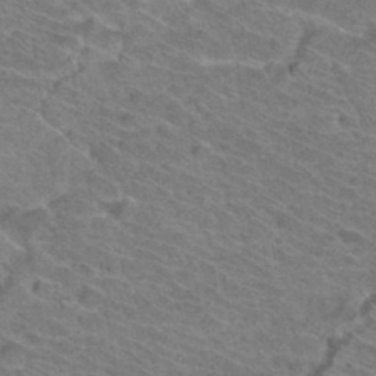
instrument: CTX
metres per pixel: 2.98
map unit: Hto
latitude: 33.6505
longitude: -41.8205
